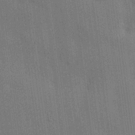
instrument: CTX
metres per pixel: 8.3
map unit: HNhu
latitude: 15.0270
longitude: 11.5588
